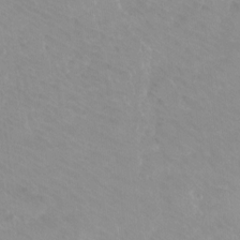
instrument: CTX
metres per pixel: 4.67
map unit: Ht
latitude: -9.7100
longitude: -38.9514
